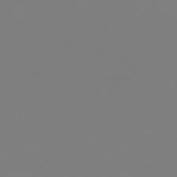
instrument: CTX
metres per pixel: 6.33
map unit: Hpe
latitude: 77.9528
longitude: -172.7246
